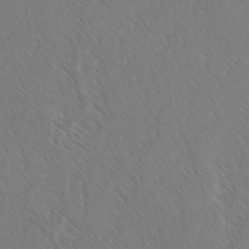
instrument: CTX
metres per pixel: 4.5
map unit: lAvf
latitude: -3.0675
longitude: -113.8205
